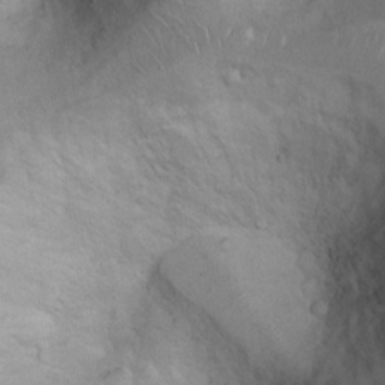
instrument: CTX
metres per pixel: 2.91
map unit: Ht
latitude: 7.7072
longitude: -29.9339
